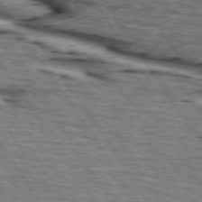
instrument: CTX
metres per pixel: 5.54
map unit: lApd
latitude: 74.0255
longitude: -73.1026
